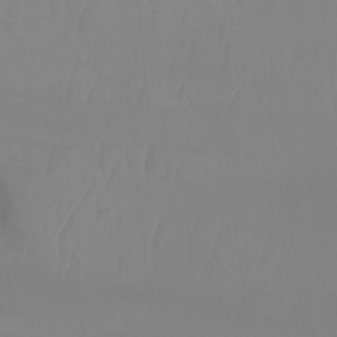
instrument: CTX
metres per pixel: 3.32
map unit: Ht
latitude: -14.8408
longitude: -55.6883
